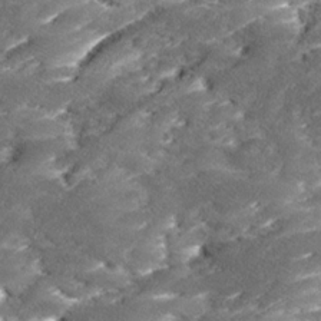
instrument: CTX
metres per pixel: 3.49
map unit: Ave
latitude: 17.8017
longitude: -136.2712
